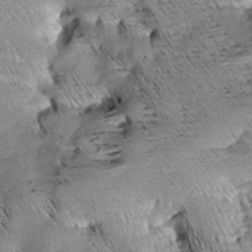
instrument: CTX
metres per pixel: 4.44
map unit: Aa
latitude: 9.0836
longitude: -142.6869
